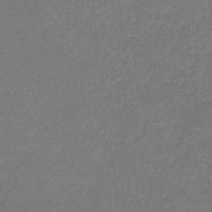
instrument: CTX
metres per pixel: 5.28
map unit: lHb
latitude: -32.8030
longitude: 69.0864
